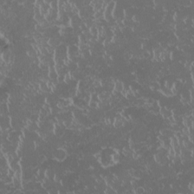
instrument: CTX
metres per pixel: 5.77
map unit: HNhu
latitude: -1.6155
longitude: 10.8030
